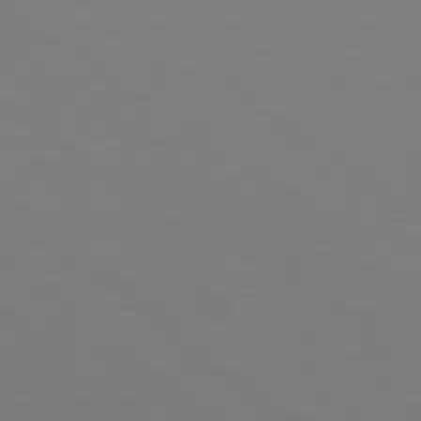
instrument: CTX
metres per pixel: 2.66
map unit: lApd
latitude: 78.8191
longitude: -176.9891
